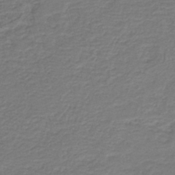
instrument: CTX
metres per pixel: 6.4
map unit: HNb
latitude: -42.4817
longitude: 50.4818
